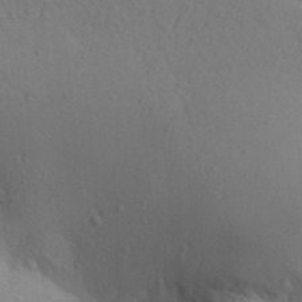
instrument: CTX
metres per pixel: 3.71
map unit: Aa
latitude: 29.9528
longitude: -146.2334
